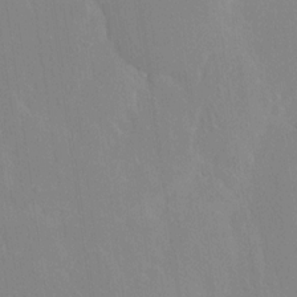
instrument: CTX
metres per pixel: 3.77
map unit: Nhe
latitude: -28.1039
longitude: -110.3090
